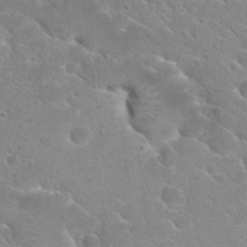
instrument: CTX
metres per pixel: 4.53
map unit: Hto
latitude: 26.3278
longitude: -36.0822
